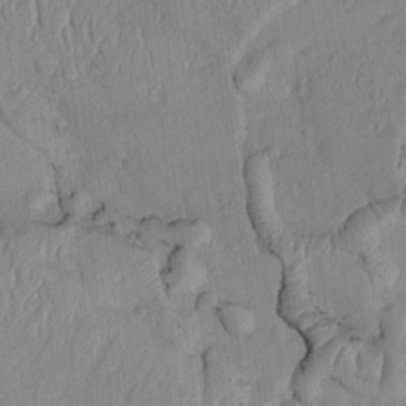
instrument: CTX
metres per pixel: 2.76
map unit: Htu
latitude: 2.2144
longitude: 148.9164
